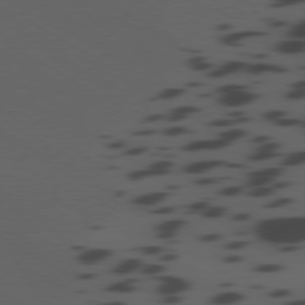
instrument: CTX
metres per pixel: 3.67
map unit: Ap
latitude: -79.5777
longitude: -63.2726
